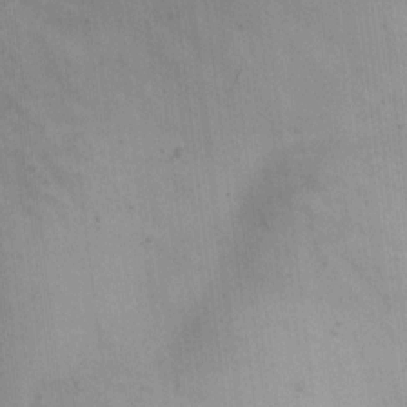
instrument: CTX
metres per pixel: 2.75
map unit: HNhu
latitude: 10.4979
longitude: 9.4265
